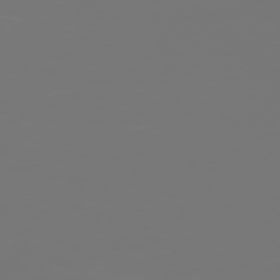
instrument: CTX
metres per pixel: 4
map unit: Ap
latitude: -78.4440
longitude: -96.6112
